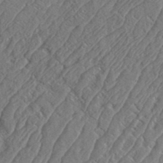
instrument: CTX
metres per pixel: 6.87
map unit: eHh
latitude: 36.8947
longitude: -137.4616
